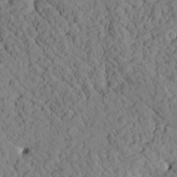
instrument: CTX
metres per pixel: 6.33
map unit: Htu
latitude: 0.8758
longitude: 176.2928
